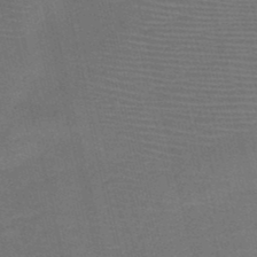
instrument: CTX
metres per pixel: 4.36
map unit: HNb
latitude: -47.9178
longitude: -41.4237
